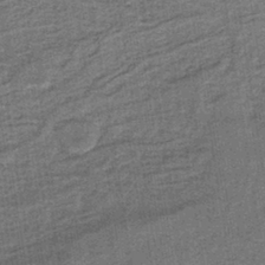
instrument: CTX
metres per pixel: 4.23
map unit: lHb
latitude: -40.5574
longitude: 56.4629
